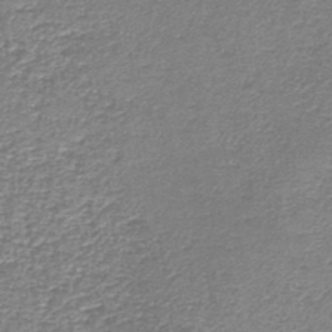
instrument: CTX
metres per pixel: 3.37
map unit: HNb
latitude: -44.0472
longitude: 50.3306
